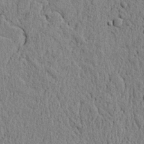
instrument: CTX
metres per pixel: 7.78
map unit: lAvf
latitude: 6.7813
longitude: 167.1809
